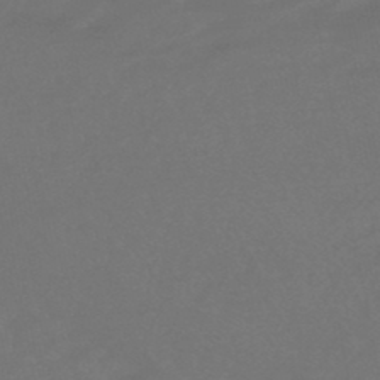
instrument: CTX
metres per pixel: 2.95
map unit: eHb
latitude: -47.3698
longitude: 87.7667
